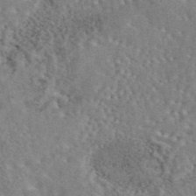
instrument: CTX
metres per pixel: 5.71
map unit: eAb
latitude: 44.1011
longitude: 110.9352
